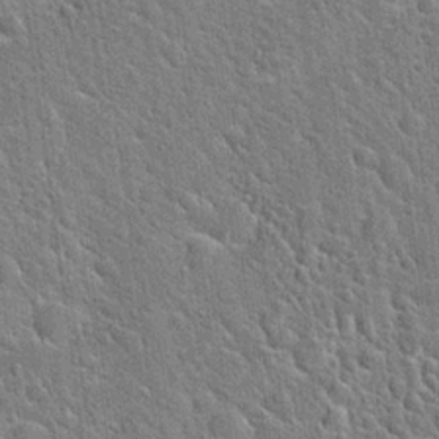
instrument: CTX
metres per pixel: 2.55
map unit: Hto
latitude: 20.9703
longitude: -51.6316
